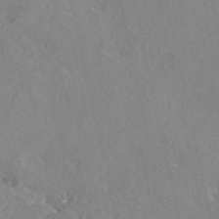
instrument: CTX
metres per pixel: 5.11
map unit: eAb
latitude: 46.8758
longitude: 112.8786
